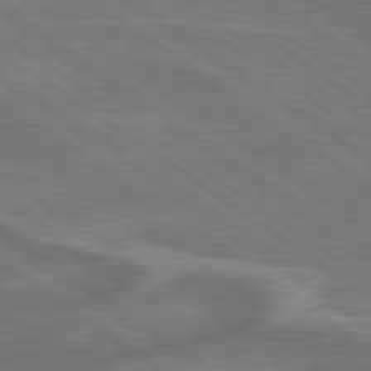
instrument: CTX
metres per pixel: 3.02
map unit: lApd
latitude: 79.3482
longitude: -171.5938
